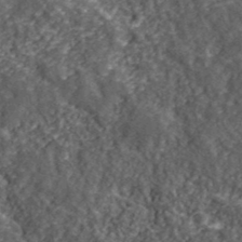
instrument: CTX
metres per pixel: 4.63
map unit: lHvf
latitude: 40.0633
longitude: -88.3090
